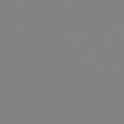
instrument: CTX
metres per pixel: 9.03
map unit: Hpe
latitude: 74.2523
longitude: -126.8569
